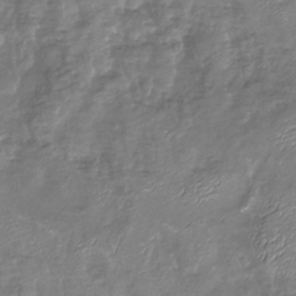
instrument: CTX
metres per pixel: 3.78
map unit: Nhu
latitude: -26.8219
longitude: -57.1592
